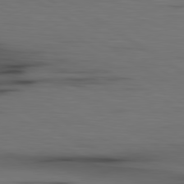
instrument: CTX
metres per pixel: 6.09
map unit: lApd
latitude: 79.8206
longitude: 161.2565
